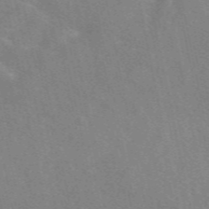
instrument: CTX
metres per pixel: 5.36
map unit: eAb
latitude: 50.1766
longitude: 116.3117
